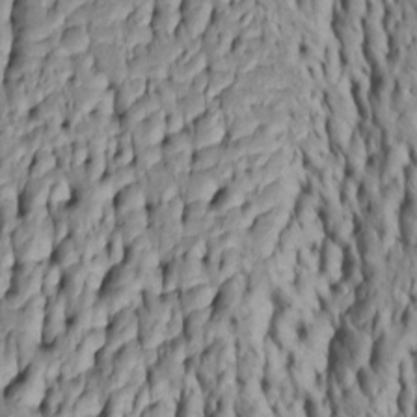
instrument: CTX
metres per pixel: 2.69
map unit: Htu
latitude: -5.4265
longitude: 152.1983
